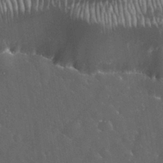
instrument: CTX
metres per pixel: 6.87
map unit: eHh
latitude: 33.6127
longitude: -62.8002
